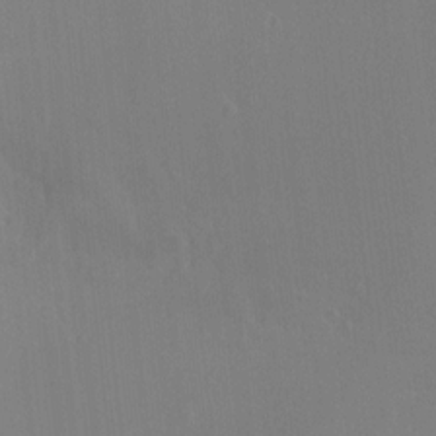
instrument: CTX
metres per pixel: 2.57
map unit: HNhu
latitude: 5.6127
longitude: 4.0094
